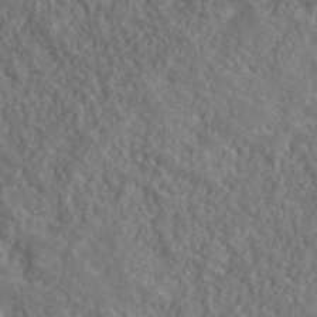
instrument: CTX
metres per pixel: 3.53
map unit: ANa
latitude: 39.8394
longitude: -89.8773
